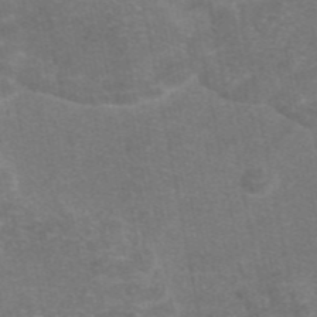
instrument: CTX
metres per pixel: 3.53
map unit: eAb
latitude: 46.9514
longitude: 105.4643
